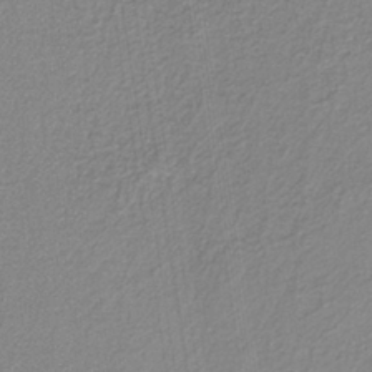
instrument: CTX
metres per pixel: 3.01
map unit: eAb
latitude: -38.3118
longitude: 52.1227
